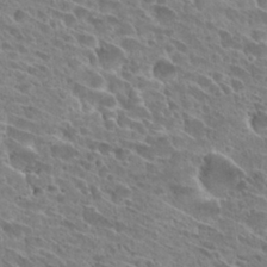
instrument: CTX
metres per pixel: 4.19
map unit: Hto
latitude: 28.4790
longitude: -39.3482
